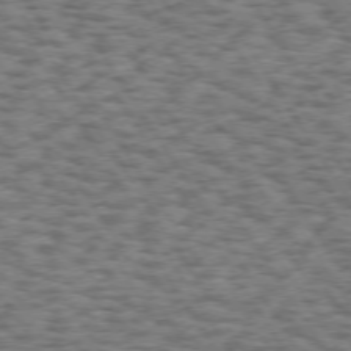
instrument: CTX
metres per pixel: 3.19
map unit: Hpe
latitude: 73.1026
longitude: -130.7247
